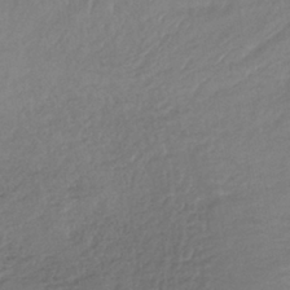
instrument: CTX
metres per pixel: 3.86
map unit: lHb
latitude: -37.9367
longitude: 68.4817
